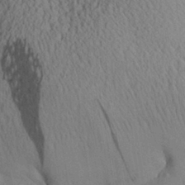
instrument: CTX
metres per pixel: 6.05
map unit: Aa
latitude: 28.8191
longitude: -136.1011
